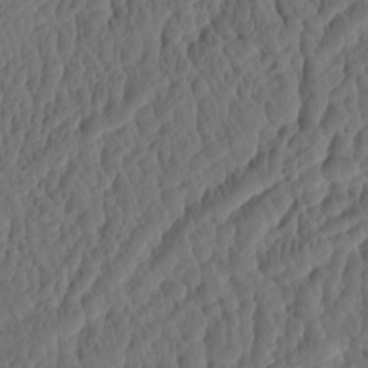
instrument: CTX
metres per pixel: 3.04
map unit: eHh
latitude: -2.8030
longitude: 14.9542
